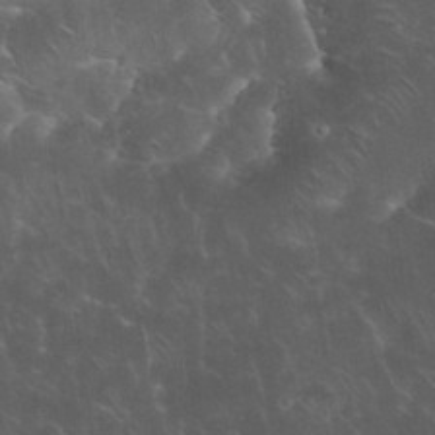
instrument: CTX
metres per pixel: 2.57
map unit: eHh
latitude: 34.2333
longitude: -65.2537
